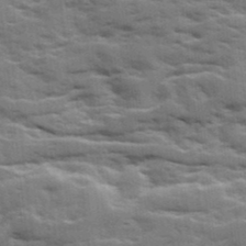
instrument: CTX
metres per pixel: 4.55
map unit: Ave
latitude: 19.0080
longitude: -130.1200
